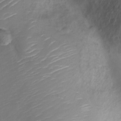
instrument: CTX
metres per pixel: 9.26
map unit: Nve
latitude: -20.1983
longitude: 108.0283
